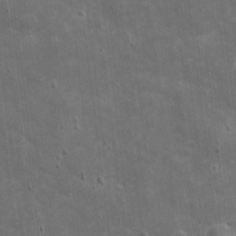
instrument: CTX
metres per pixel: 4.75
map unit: eHh
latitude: 4.6679
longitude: -70.7813
